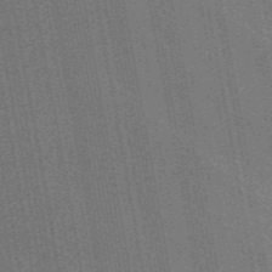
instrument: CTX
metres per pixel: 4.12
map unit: lHb
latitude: -47.3887
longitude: 59.1809
